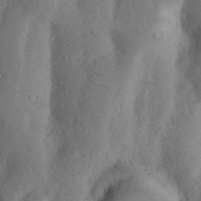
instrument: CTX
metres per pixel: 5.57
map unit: Nhu
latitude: 18.9136
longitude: -75.7450
